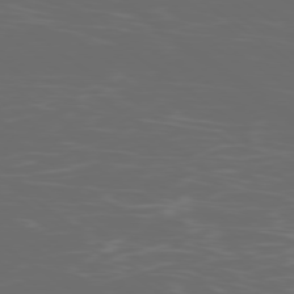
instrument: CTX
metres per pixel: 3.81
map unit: Ap
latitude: -79.0297
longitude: -103.1403
